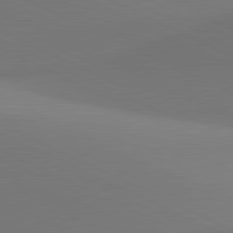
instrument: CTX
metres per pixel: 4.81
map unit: lApd
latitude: 81.3671
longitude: 145.0675
